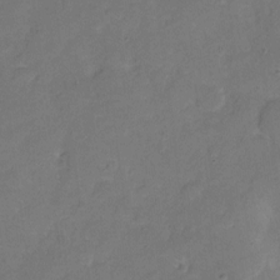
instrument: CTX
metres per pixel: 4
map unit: Hto
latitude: 5.3859
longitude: -61.4048
